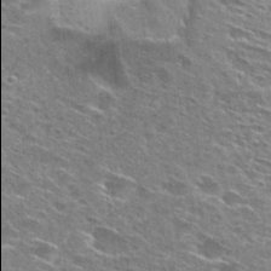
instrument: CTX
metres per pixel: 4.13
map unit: Hto
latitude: 28.4979
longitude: -45.9906
